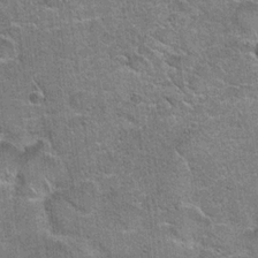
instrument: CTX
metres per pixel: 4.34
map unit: Hto
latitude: 19.8394
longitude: -49.1592
